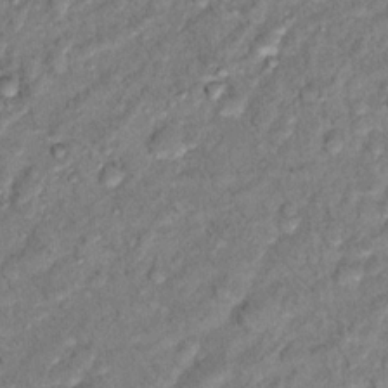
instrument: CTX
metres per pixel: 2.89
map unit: Hto
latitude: 14.6869
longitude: -34.0444
